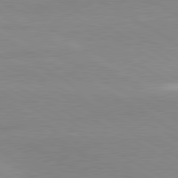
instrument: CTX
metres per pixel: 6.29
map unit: lApd
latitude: 80.9325
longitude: -179.3293
